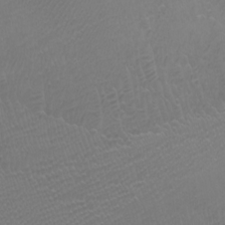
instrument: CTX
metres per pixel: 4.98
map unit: Htu
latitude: -7.4454
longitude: -68.0822
